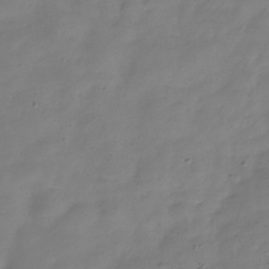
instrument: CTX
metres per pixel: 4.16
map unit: Hve
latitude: -32.4818
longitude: 90.9542
